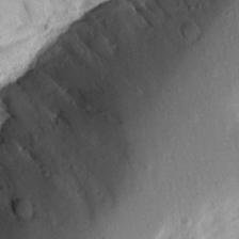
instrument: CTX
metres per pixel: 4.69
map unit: Aa
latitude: 13.4616
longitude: -140.1577
